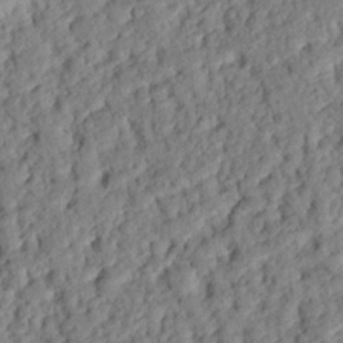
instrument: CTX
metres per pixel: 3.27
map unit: eHh
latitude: 25.6693
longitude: -78.9703
